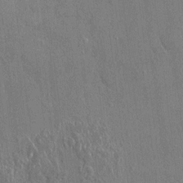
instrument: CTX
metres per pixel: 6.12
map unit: HNhu
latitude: 2.9891
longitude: 7.9745
